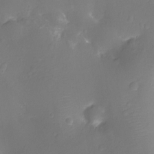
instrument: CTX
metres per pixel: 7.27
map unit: Ht
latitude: -11.5021
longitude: -23.1025
